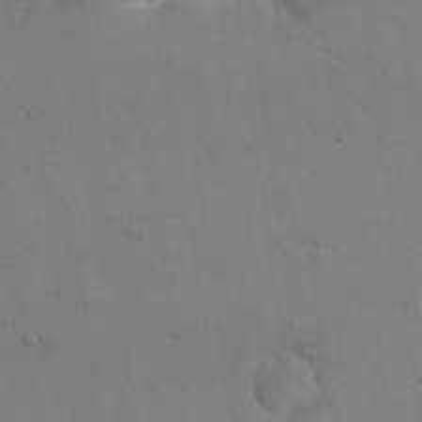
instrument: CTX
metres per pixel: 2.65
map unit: eHh
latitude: 18.1011
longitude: -67.0836
